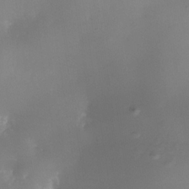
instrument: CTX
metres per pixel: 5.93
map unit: Nhe
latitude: -34.9164
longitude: -118.1766
